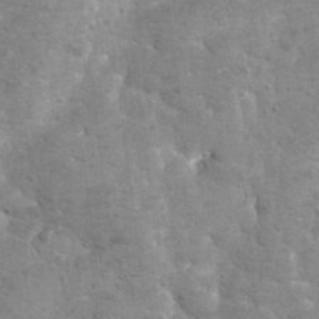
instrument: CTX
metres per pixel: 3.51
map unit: Hto
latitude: 11.3293
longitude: -36.3845
